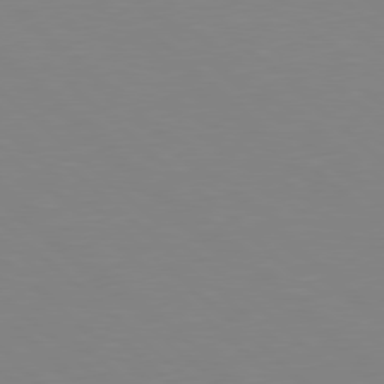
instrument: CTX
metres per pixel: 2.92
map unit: Hpe
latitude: 78.2334
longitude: -165.1025
